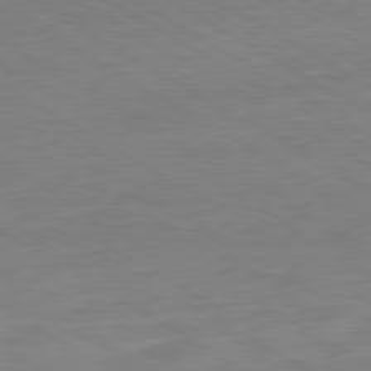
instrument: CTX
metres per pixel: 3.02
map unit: Ap
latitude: -80.1417
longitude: -52.0444
